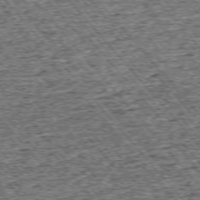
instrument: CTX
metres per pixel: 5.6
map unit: Ap
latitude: -75.5022
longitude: -91.0836
